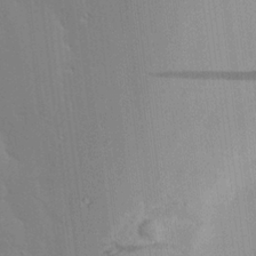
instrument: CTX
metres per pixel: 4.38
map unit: Ave
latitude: 17.4615
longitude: -139.1970
